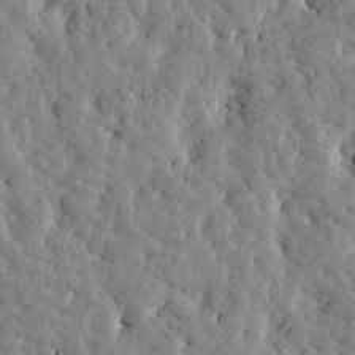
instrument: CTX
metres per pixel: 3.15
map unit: Htu
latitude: -3.0108
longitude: 175.5399
